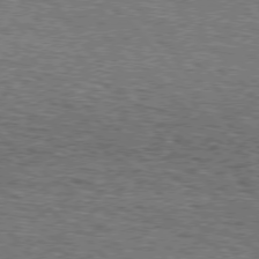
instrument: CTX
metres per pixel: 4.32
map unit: Hpe
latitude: 75.9528
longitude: -134.7624
